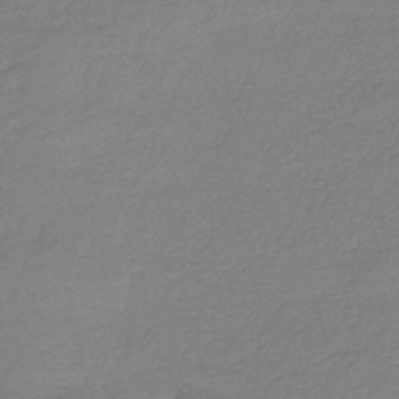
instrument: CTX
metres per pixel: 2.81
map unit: HNhu
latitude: -43.1053
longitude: 93.3132
